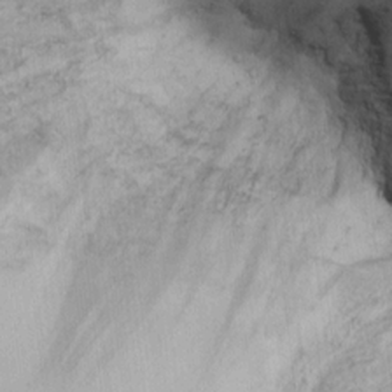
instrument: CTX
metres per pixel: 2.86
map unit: Ht
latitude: 9.6505
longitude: -39.5182
